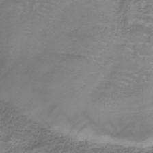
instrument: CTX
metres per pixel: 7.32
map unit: HNb
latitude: -35.1620
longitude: 56.4440
